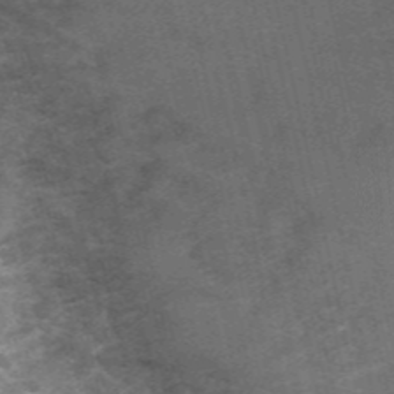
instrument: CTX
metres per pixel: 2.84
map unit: Nhu
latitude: 3.5749
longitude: -17.9528
